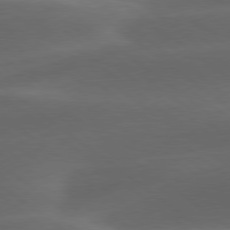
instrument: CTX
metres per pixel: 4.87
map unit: lApd
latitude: 78.8947
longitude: -48.8002
